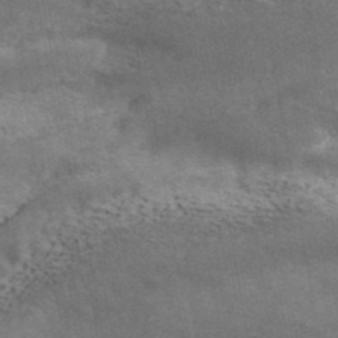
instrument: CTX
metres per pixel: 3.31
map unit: ANa
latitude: 41.8583
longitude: 16.1606
